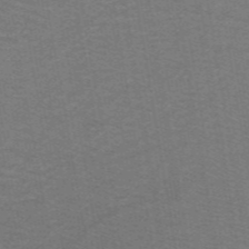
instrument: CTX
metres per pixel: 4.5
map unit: lHb
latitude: -42.8974
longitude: 54.7463
